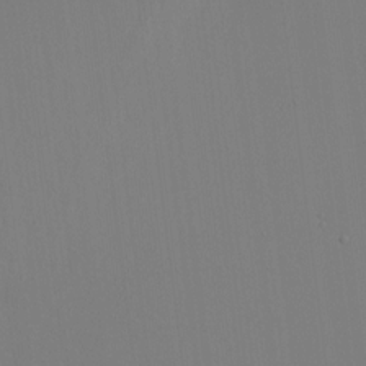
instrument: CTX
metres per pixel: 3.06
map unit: HNhu
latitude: 10.8002
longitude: 22.8030
